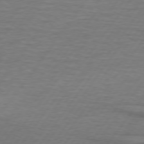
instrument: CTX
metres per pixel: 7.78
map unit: lApd
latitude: 74.4034
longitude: -78.8947
